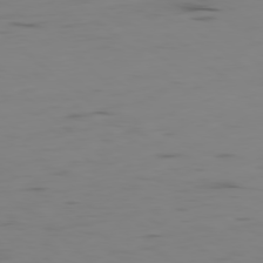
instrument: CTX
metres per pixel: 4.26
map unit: Hpe
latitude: -78.8408
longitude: 15.7478
